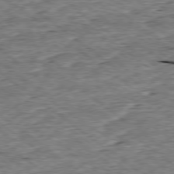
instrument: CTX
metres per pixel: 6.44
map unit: Ap
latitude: -78.8786
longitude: -86.1955
